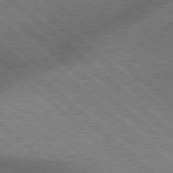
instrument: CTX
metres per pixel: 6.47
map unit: Hpe
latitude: 77.7449
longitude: -157.2914
